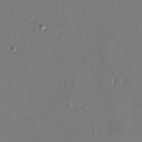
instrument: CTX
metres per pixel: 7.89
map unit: eHh
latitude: 15.8584
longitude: -70.5923
